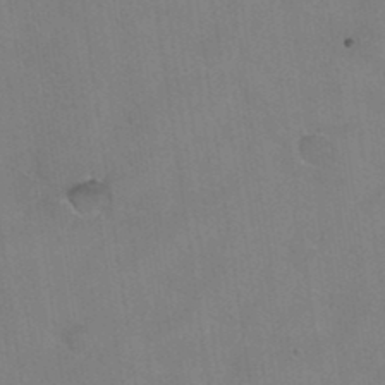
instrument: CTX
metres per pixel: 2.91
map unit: Hto
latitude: 36.3656
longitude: -46.3279
